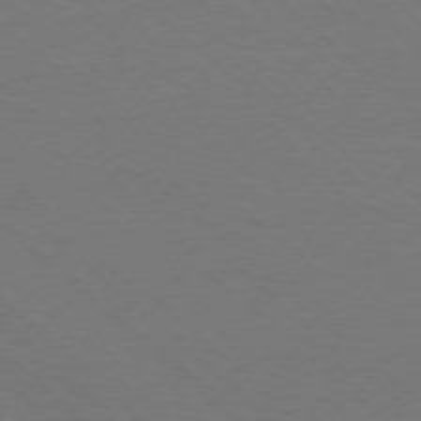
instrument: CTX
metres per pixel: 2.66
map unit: Ap
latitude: -78.3873
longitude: -84.9136
